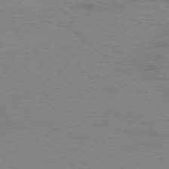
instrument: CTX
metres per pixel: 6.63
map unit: Ap
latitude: -77.0675
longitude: -71.0458
